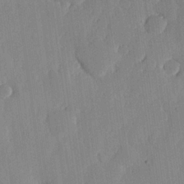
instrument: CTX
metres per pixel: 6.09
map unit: lHvf
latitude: 18.4223
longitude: -115.1781
